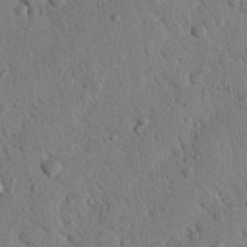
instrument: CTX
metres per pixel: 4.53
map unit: Nhu
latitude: 22.0822
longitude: -76.0255
